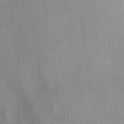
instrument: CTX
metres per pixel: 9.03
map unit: Ht
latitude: 5.6127
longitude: -37.3293
